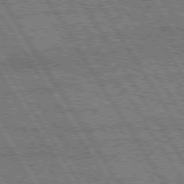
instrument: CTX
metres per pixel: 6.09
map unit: Hpe
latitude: 75.3104
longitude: -154.5735
